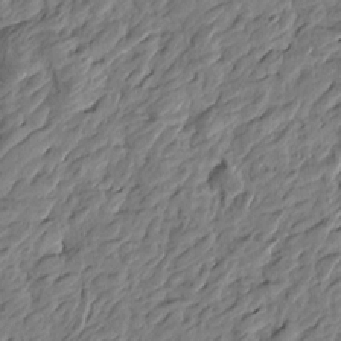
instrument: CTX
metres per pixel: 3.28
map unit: Htu
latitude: -3.5966
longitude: 179.9367
